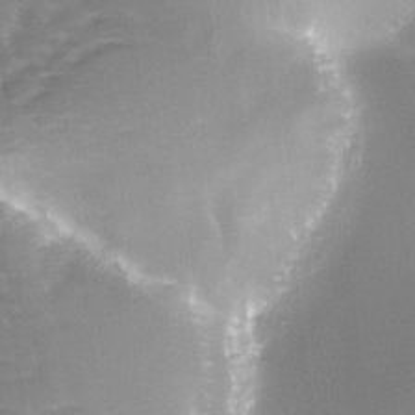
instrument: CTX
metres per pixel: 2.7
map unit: Ave
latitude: -8.0283
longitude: -122.8002
